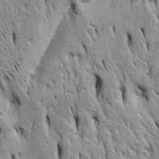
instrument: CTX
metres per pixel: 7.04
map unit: Htu
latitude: -4.5573
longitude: 150.8219
